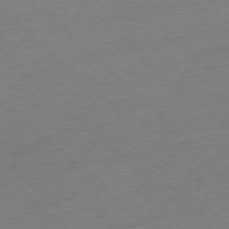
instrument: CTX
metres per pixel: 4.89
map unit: Ap
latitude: -77.1053
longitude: -96.9325
